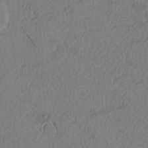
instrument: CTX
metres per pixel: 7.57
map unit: Htu
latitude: -3.2375
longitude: 167.2187
